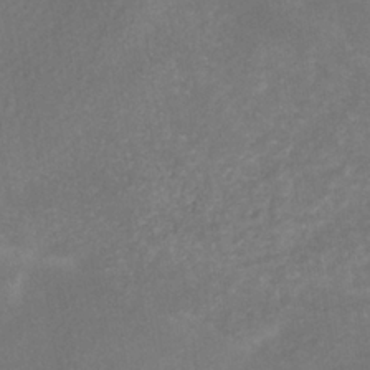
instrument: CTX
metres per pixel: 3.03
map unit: HNb
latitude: -35.1620
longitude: 51.5399
